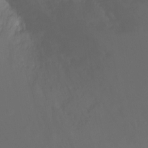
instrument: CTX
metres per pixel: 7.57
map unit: Ht
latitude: -17.6344
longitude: -46.4979
